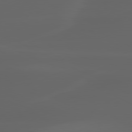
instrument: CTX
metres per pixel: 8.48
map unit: lApd
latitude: 80.0255
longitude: -116.4223
